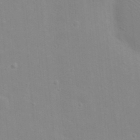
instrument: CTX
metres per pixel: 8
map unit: eHh
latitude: 20.2712
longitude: -64.1767
